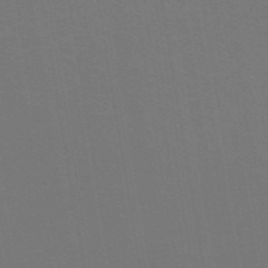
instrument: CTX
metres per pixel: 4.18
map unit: ANa
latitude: 43.4238
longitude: 28.0850
